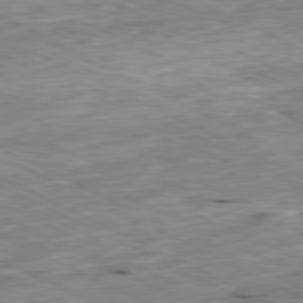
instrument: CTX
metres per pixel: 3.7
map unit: Ap
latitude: -80.8408
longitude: -91.5749
